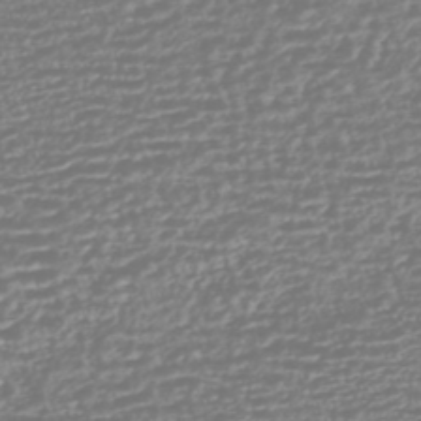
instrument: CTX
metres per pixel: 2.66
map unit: HNhu
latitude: -45.3699
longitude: 100.9352
